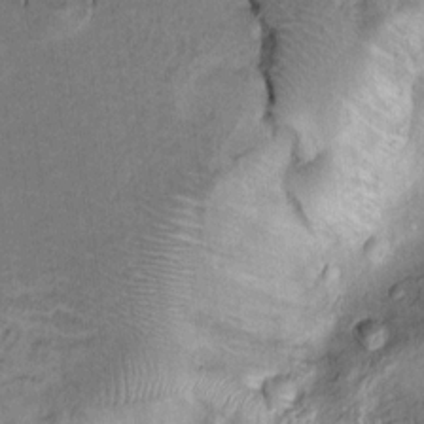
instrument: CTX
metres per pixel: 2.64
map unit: Ht
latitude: 9.0648
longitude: -32.1578
